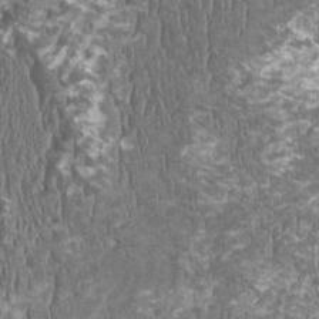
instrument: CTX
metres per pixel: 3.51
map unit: HNhu
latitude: 1.4804
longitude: 0.2173
